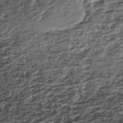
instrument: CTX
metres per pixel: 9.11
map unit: ANa
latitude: -44.7841
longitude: 106.1228
